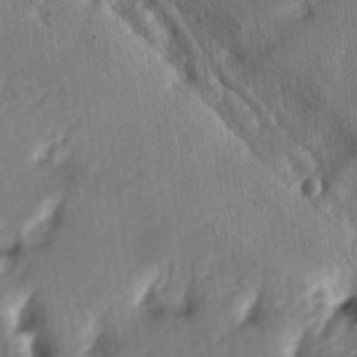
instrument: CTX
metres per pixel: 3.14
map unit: lAa
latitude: -6.2361
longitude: -124.9136
